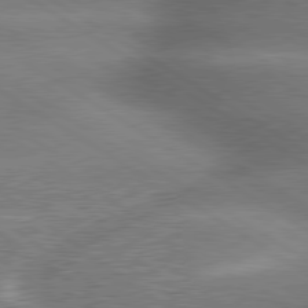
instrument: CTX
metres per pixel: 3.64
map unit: lApd
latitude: 79.6883
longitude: -144.2522
